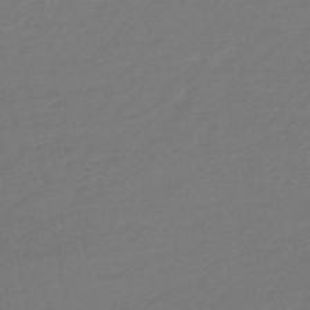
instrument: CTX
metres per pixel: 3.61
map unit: eHb
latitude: -46.8597
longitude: 88.5762
